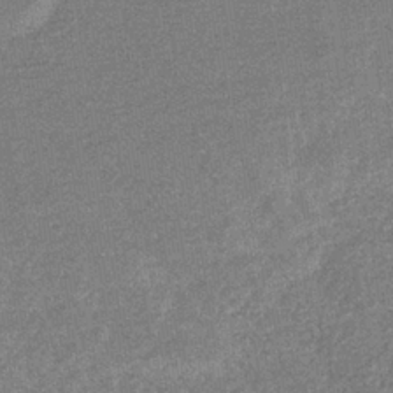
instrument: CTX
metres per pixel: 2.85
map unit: eHb
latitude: -34.7841
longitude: 78.3117
